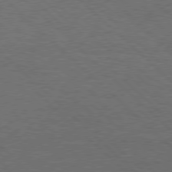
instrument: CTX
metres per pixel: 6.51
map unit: Hpe
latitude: 77.4426
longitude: -153.8395
